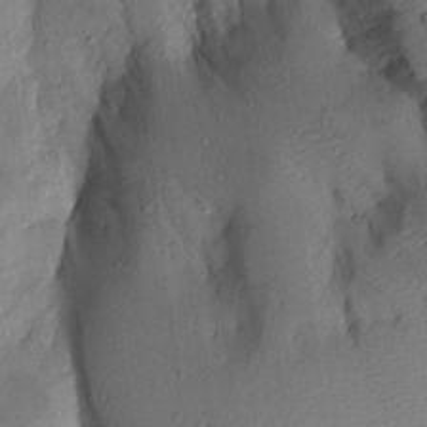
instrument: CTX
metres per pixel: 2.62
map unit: Aa
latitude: 14.0444
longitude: -144.1200
